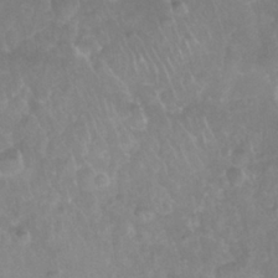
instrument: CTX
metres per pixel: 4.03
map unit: Nhu
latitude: 27.0836
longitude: -63.4049
